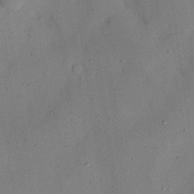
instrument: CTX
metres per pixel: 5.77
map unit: Nhu
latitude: 26.4601
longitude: -72.9325
